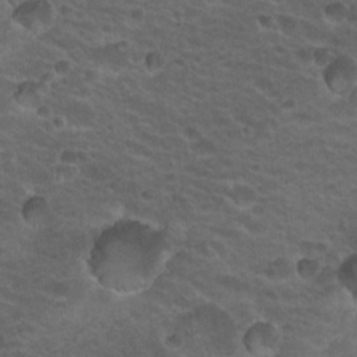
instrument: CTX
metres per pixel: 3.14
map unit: Hto
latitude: 19.6127
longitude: -32.6490
